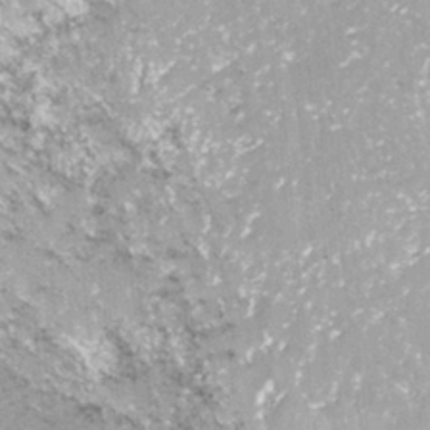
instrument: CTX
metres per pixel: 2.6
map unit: ANa
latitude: -41.3698
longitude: 104.3495
